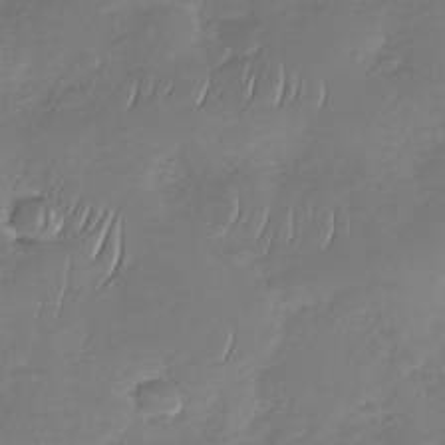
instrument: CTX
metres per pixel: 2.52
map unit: Nhu
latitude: -29.9367
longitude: -61.3481
